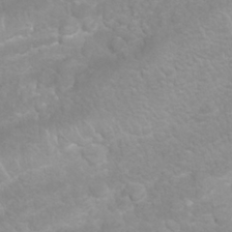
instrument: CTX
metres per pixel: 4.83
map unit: Nhu
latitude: 26.8002
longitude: -62.1389
